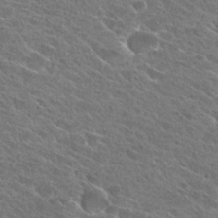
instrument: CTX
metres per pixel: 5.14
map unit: Hto
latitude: 26.1011
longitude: -41.0836
